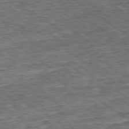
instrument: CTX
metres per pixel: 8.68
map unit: Ap
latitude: -79.4076
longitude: -85.7450
